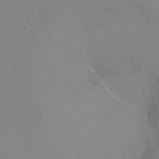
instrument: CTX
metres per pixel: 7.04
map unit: Ht
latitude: -8.5574
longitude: -37.6316
